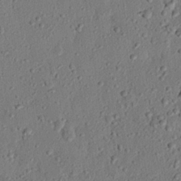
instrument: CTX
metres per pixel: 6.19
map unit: eHh
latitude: 25.1970
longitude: -78.9325
